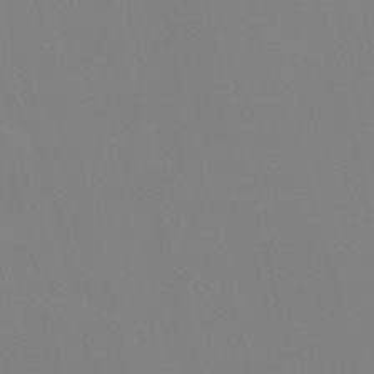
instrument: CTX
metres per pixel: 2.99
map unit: Nve
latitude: -58.0094
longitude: 60.0661
